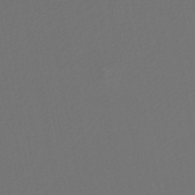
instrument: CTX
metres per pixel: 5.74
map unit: HNhu
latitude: -47.0108
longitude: 103.5777
